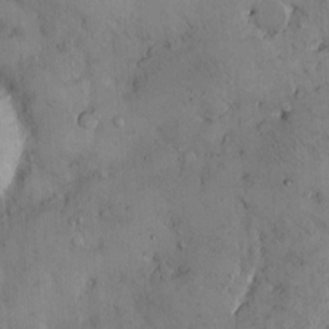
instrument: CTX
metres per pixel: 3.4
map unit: Hto
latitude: 11.8017
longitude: -59.1781
